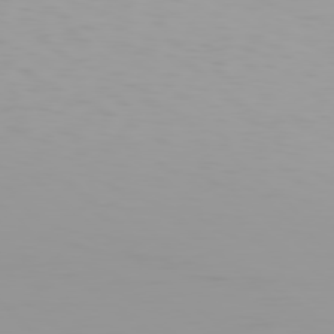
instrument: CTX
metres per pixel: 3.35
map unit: Hpe
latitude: 78.2334
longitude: -145.4615
